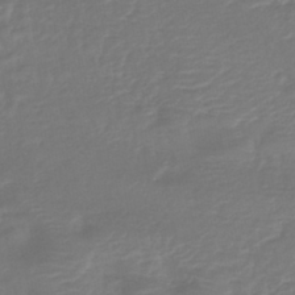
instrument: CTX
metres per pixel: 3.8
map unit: lHb
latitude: -42.5951
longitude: 81.2754
